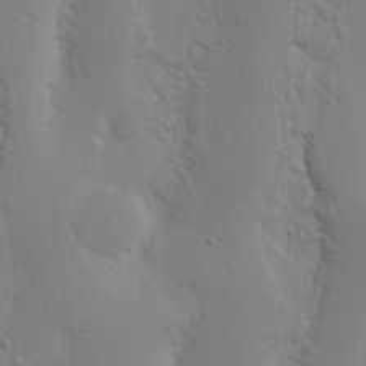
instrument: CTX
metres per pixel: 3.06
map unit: Nhu
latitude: 15.7450
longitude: -78.3845
